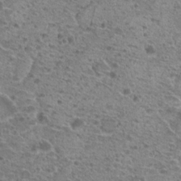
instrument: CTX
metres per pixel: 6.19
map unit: Hto
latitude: 20.1956
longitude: -41.2914
